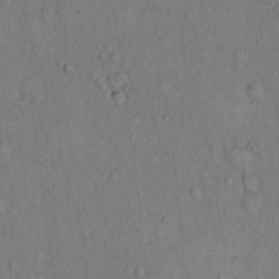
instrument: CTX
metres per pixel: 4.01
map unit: Hto
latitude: 14.1389
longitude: -61.5560
